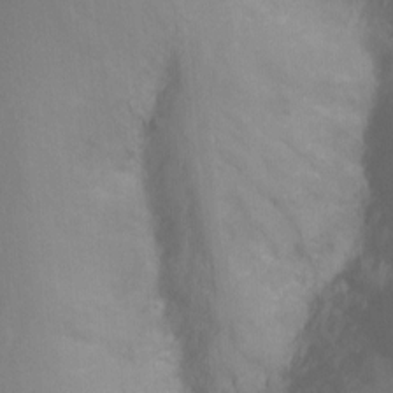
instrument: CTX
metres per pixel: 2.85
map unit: Nhu
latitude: -8.6140
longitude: -48.8947
